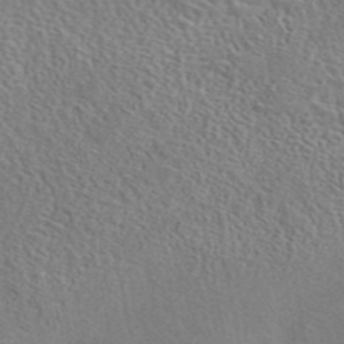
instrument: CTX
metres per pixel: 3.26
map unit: eAb
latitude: 43.1214
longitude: 113.2754
